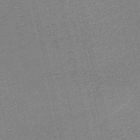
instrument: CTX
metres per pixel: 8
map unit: HNb
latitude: -51.8800
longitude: -51.1781
